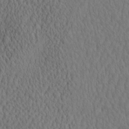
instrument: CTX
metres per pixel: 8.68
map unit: eHh
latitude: -2.8219
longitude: 15.4644
